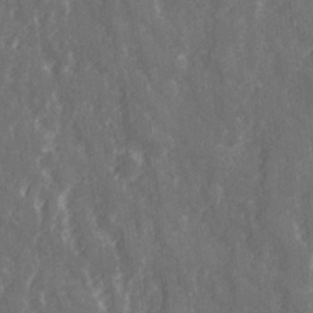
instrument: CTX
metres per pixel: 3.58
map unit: Ave
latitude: 20.8947
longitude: -133.8961
